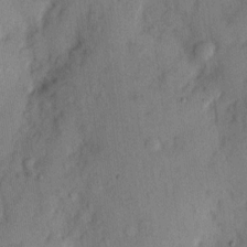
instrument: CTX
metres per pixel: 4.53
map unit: eHh
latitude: 11.4427
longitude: -62.0255
